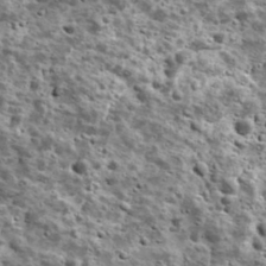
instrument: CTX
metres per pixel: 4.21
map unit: Ave
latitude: 16.9703
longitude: -134.5734
